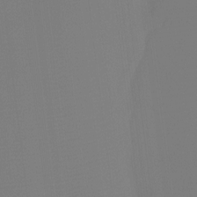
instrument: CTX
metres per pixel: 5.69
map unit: Htu
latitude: -13.1809
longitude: -48.8002
